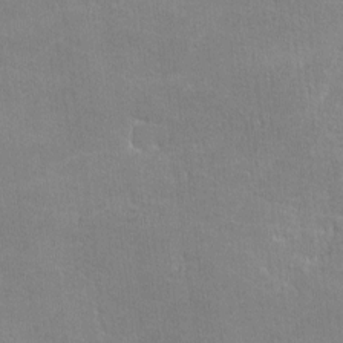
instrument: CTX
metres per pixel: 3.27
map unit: lHvf
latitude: -11.3510
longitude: -101.8017
